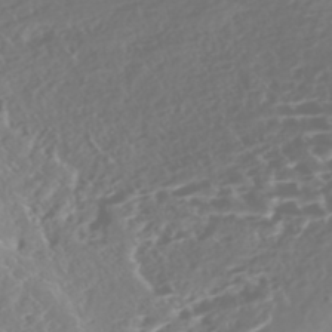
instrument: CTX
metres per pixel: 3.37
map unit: Nhe
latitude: -46.7085
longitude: -172.9891
